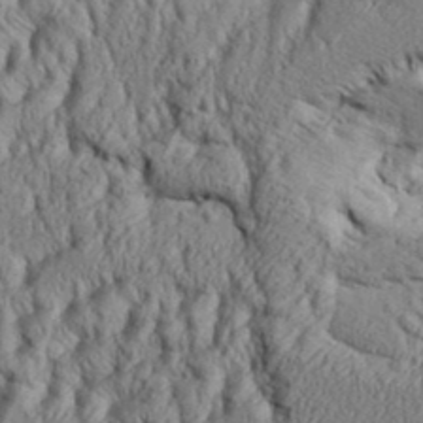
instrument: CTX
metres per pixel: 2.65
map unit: Aa
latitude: 33.1403
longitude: -136.5546
